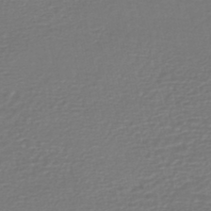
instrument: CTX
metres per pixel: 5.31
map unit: HNhu
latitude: -47.0675
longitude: 96.4818
